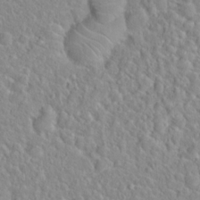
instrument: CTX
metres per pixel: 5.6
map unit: Hto
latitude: 16.1956
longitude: -39.1592
